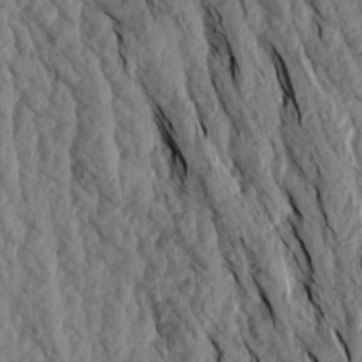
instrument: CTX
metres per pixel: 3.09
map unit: Aa
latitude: 17.6316
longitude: -146.1011
